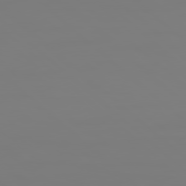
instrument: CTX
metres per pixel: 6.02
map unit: Hpe
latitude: 78.3468
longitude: 178.2172
